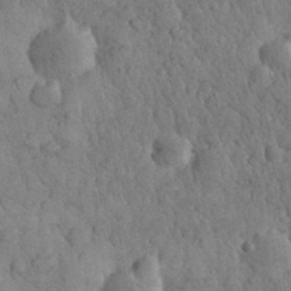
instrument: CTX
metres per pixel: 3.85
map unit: eHh
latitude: 31.7639
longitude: -68.6491
